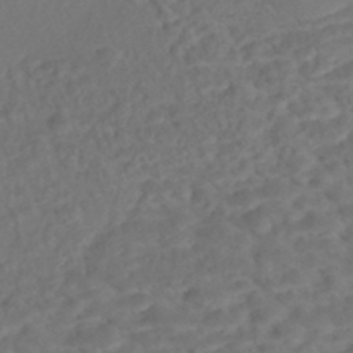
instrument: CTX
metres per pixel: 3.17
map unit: Nhe
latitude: -47.6910
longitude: -172.4034
